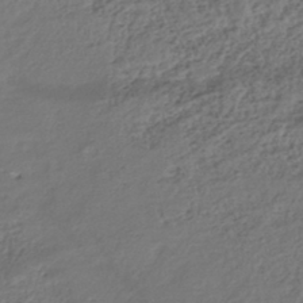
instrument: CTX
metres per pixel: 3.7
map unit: ANa
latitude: -42.7274
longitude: 108.9542
